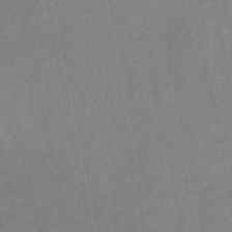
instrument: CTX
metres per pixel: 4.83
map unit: HNb
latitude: -52.2739
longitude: -49.8583
